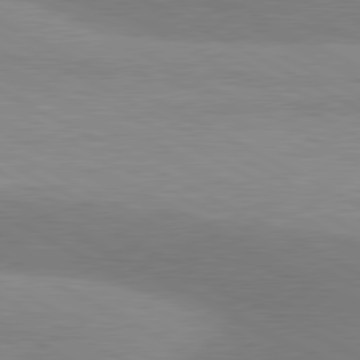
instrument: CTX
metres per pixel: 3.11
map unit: lApd
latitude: 80.7624
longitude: 124.8219
